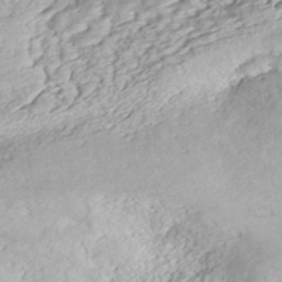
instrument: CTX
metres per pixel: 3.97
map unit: ANa
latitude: -42.1416
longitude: 109.6344
